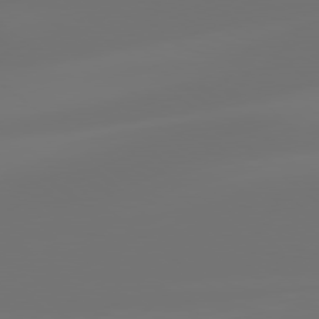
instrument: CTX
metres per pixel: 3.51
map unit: lApd
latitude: 79.1026
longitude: -173.9528
